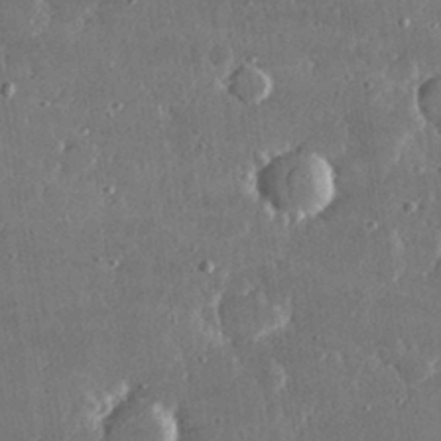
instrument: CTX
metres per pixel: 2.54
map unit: lHvf
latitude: 30.8947
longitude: -91.4615
